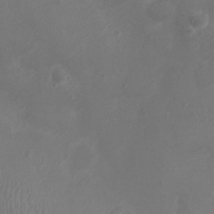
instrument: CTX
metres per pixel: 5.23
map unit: Ht
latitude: 1.4804
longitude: -20.0444
